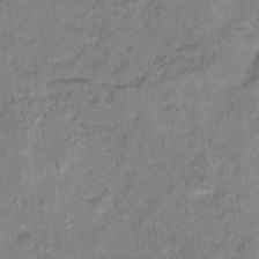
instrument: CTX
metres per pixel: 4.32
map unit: Hto
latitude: 18.1389
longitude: -39.0836
